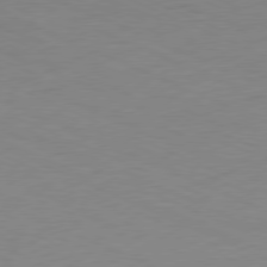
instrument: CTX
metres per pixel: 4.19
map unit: Ap
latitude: -78.3306
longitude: -72.6491
